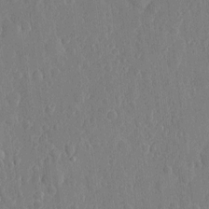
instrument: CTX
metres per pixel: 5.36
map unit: eHh
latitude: 6.0255
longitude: -72.7436
